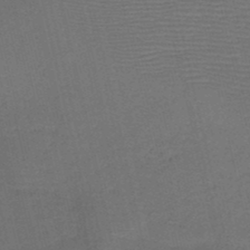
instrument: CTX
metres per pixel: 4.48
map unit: HNb
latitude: -47.8611
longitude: -41.3292
